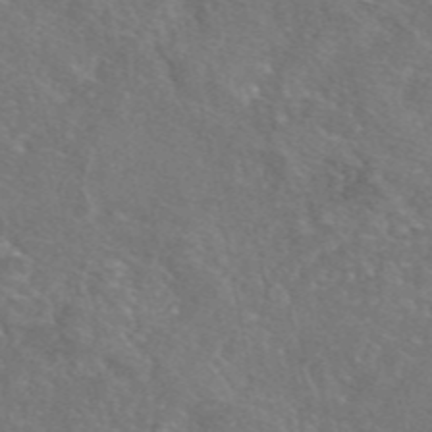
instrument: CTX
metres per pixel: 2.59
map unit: eAb
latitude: 46.9514
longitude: 110.3495
